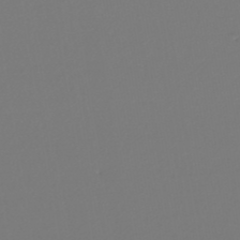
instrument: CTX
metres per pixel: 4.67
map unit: lHb
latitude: -46.9919
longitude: 72.5574
